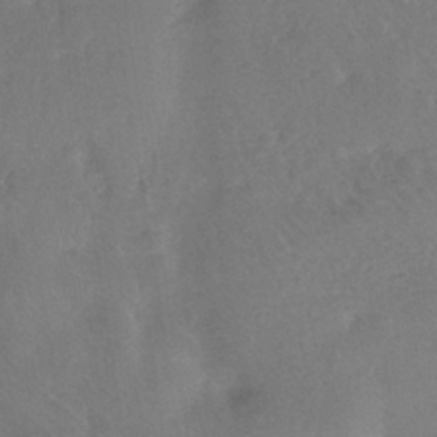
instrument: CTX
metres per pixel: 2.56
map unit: eHh
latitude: -39.6722
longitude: -28.6679
